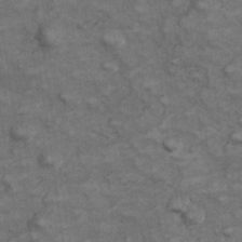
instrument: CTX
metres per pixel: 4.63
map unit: Hve
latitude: 33.5749
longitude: 151.1998
